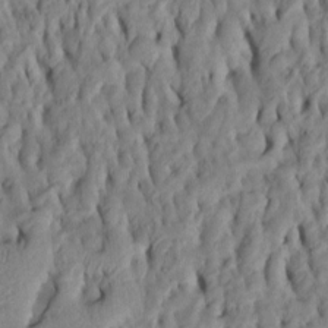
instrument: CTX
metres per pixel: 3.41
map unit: Htu
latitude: -8.3495
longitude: 145.2754
